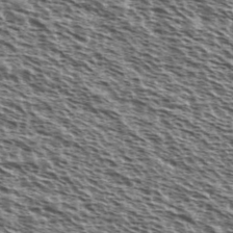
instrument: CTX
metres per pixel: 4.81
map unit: Ave
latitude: 38.3656
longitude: -110.5924
